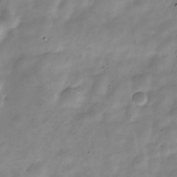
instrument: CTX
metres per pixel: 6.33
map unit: Nve
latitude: -23.7289
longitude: 105.7477
